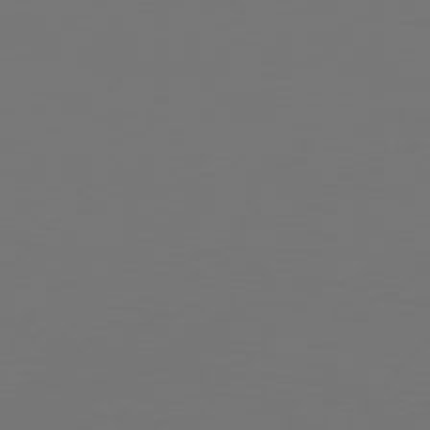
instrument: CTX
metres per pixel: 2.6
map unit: Hpe
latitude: 76.2711
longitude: -137.9717
